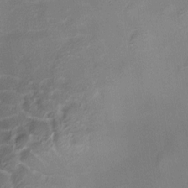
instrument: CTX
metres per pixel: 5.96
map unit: Ave
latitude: -8.4251
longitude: -122.8380
